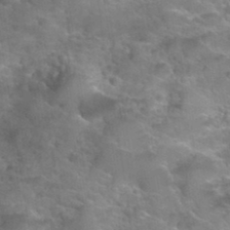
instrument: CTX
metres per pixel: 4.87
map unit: Hto
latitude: 34.9324
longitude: -48.9514
